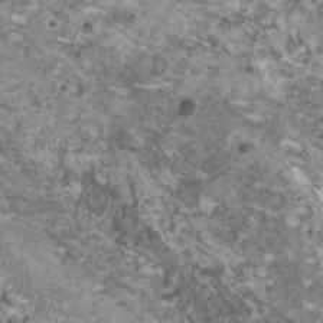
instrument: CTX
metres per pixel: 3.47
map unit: HNhu
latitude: 1.6127
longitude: -0.7624
